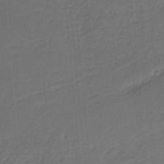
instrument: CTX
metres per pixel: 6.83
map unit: HNb
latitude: -35.3888
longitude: 59.8233
